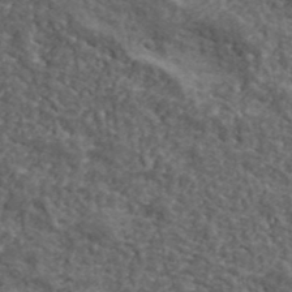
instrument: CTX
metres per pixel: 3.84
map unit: lHvf
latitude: 40.2711
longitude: -87.4804
